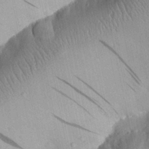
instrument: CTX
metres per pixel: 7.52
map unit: Aa
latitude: 28.8380
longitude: -135.1781
